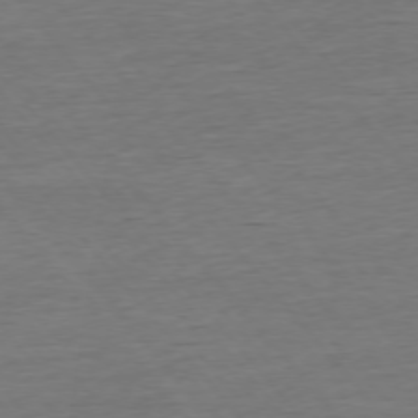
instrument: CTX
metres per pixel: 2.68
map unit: Ap
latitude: -75.5399
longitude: -93.4048
